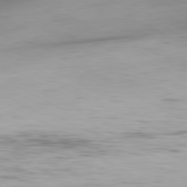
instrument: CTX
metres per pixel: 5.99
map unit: Hpe
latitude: -80.8786
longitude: 16.1606
